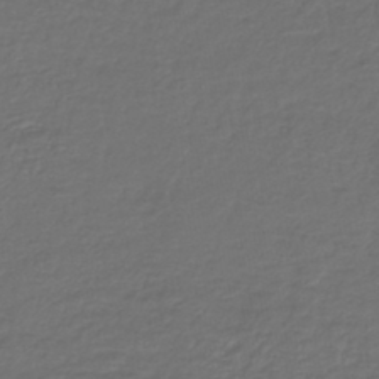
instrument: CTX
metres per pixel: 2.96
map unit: lHb
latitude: -43.5588
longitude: 61.6155
